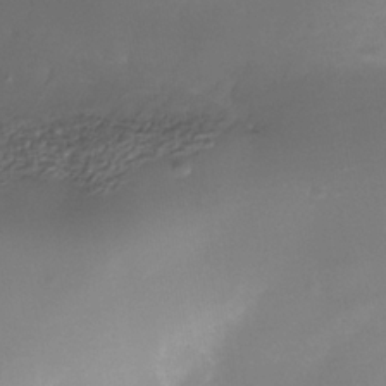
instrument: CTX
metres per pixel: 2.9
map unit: Nhe
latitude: -36.5384
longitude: -117.6127
